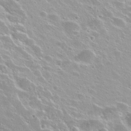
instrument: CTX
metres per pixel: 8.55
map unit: Nhu
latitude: 27.7639
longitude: -50.8002
